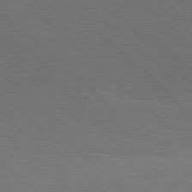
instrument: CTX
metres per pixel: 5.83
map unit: Hpe
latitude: 78.4601
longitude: -139.6505
